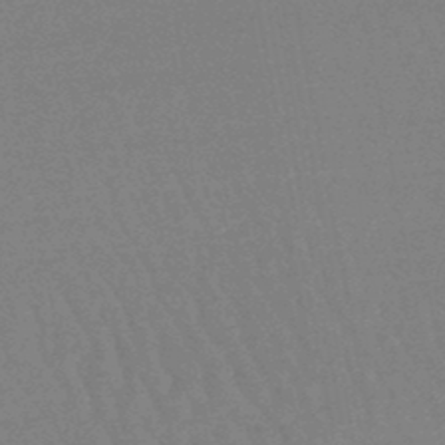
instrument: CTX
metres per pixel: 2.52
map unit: eHb
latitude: -46.5196
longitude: 80.3684
